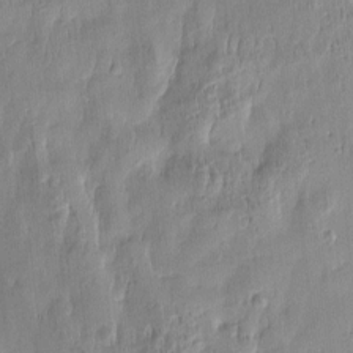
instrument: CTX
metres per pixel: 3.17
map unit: Htu
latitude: -5.6344
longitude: 174.4251
